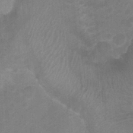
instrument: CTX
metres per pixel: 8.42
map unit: Nhu
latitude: -0.2362
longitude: -16.7435
